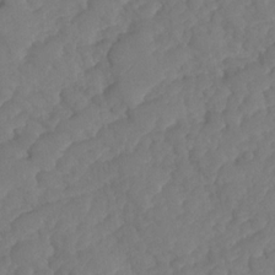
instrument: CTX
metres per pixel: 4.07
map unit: HNhu
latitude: -25.1242
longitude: 49.9178
